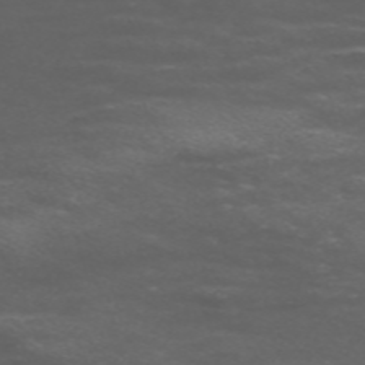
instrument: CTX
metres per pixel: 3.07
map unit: Nve
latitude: -58.9919
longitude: 66.2173
